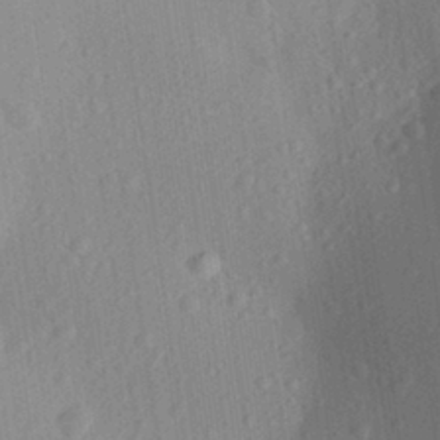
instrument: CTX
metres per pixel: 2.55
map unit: Aa
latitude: 27.7450
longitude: -145.9339
